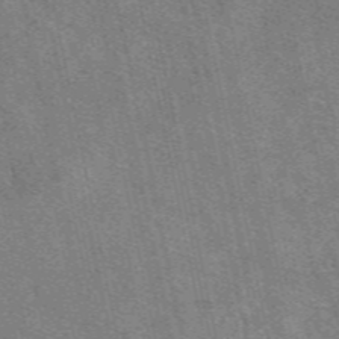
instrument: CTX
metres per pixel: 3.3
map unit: eAb
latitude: 50.0444
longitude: 107.6722
